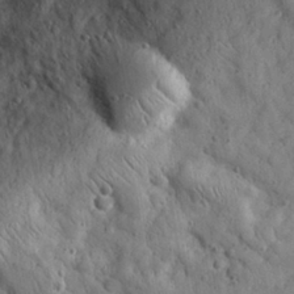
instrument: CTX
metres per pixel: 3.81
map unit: eHh
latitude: 27.7828
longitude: -76.1955
